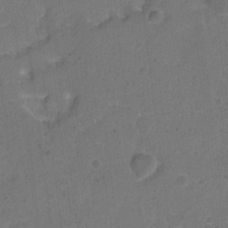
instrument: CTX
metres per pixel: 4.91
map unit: Hto
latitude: 6.5168
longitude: -63.0648
